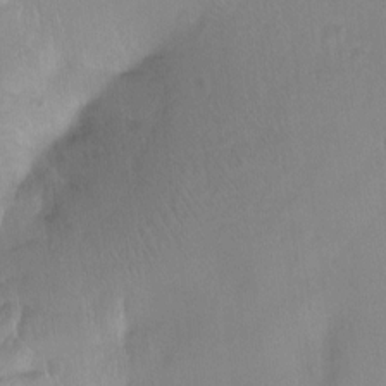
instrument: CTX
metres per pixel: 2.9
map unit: Ht
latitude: -11.5777
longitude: -39.4048
